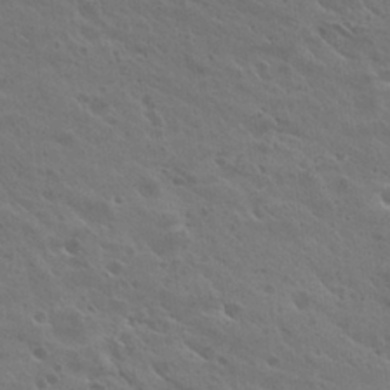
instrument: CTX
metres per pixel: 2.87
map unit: Hto
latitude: 27.3860
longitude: -35.0458
